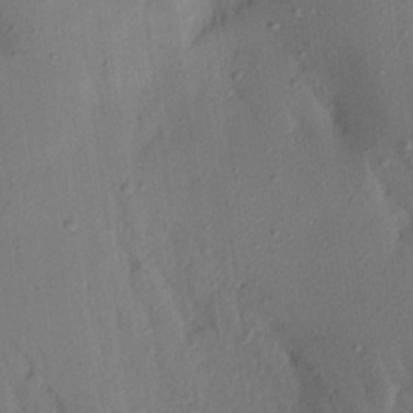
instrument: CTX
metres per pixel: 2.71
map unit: Aa
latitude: 20.2712
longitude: -146.7247
